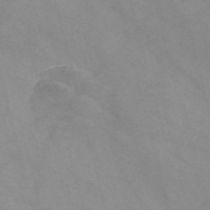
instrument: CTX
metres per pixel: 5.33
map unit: Nve
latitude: -57.6155
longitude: 58.6896
